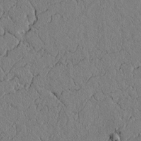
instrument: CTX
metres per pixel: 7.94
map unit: lAvf
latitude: 5.2726
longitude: 166.1606
